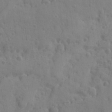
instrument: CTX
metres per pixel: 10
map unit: Ave
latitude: -8.2172
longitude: -119.3670
